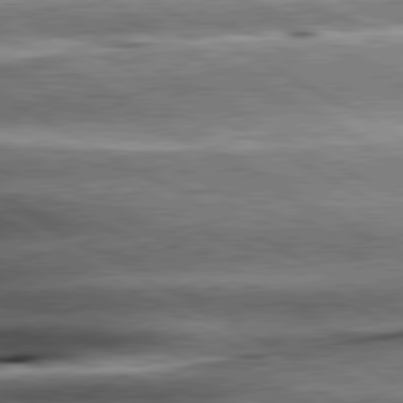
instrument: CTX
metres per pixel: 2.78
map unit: lApd
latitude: 80.6679
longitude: -142.9514
